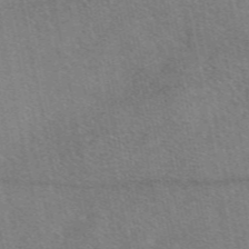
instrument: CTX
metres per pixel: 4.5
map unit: eAb
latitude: 48.6302
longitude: 114.1983
